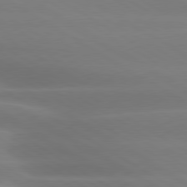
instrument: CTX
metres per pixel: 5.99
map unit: lApd
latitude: 79.8395
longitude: -124.1011
